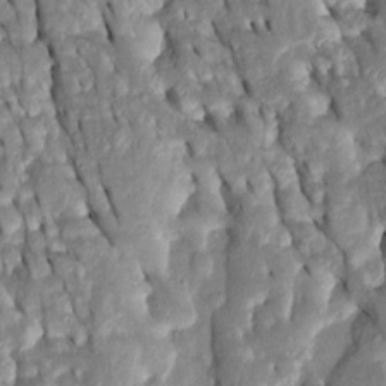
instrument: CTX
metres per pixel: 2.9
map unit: Htu
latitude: -0.6708
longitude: 149.4644
